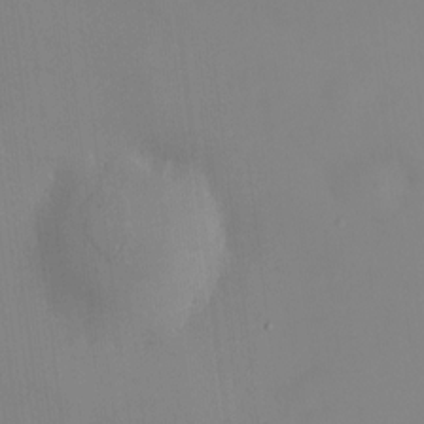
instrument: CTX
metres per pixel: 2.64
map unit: HNhu
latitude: 9.2159
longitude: 10.5196
